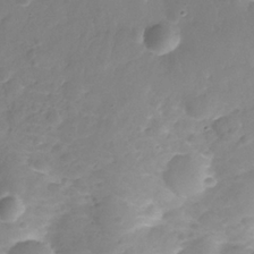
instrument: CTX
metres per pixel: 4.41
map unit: Nhe
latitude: -36.2172
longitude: -178.6491
